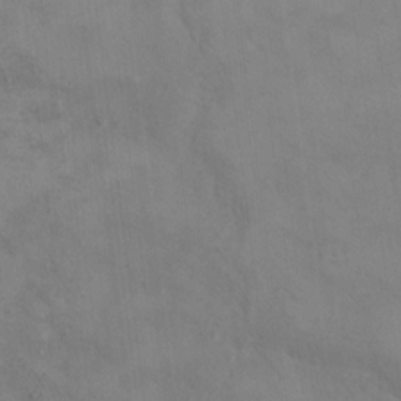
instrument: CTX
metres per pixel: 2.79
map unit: Ht
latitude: 10.8002
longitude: -32.8569
